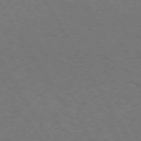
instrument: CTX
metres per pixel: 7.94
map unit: Hpe
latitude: 72.4790
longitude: -129.3104
